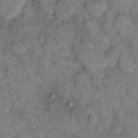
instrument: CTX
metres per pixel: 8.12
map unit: eHh
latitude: 15.8206
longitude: -64.8569
